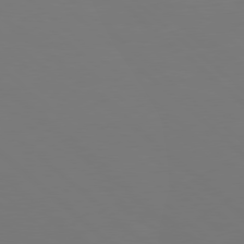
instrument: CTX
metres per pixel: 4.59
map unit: Hpe
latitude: 78.0255
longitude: -170.8569
